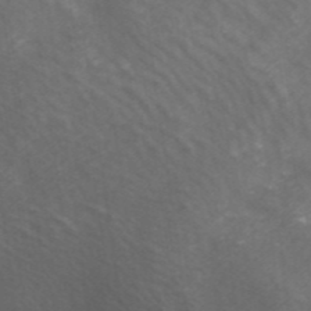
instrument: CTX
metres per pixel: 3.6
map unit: ANa
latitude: 40.6112
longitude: 24.1228
